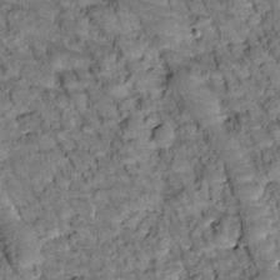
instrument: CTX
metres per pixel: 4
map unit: Htu
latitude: -2.5006
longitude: 173.5588
